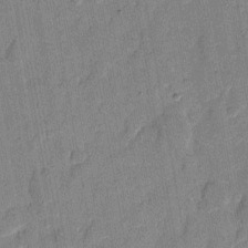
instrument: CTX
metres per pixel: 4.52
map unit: eHh
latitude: 8.0444
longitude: -66.1955
